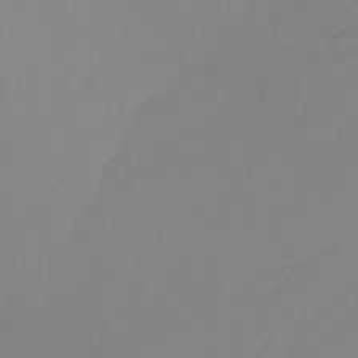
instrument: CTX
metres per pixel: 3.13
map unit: Htu
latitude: -13.8045
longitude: -49.8583
